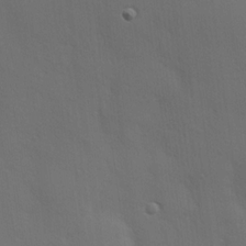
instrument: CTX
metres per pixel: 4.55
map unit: Hve
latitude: 19.3103
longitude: 150.8408
